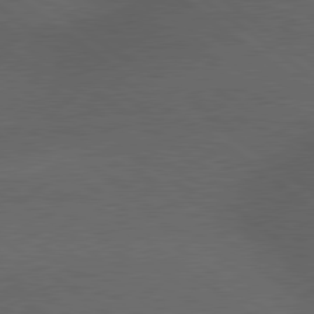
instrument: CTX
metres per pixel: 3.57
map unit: lApd
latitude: 79.6127
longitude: -176.6490
